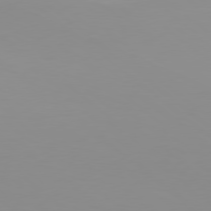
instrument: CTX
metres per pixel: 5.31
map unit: Hpe
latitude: 78.3845
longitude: -142.0255
